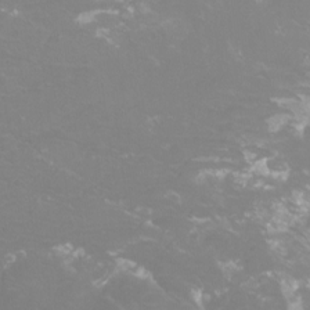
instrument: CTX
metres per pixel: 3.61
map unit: Htu
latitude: -12.5574
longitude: -70.8758
